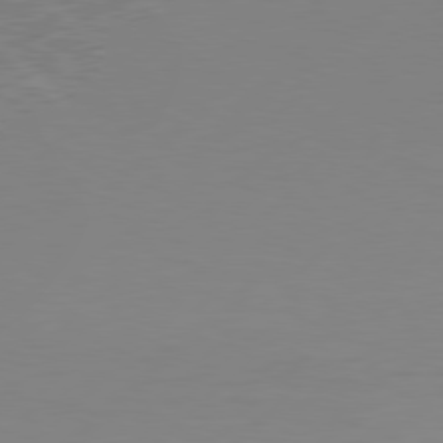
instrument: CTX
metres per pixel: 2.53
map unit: Hpe
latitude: 78.1956
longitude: -127.4993
